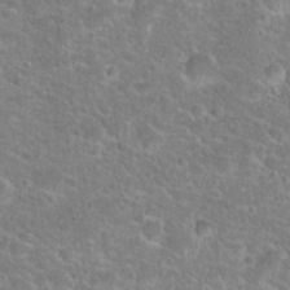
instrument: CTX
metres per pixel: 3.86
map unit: Hto
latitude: 24.4412
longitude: -49.5560
